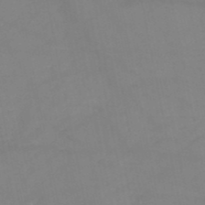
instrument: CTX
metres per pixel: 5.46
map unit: HNb
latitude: -50.3873
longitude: -40.3278
